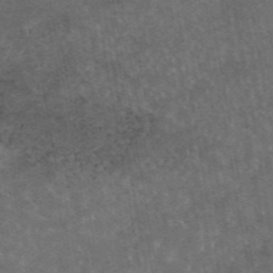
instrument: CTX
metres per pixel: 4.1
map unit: eAb
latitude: 45.1403
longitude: 123.0865
